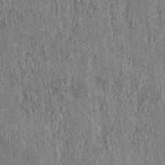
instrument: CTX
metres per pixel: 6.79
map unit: HNhu
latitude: 1.9528
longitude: -5.5749
